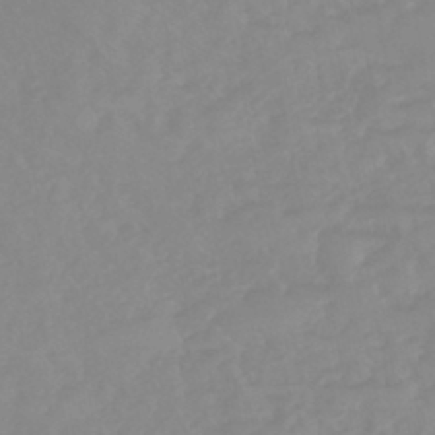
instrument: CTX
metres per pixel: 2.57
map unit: eHb
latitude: -44.5196
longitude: 84.6329
